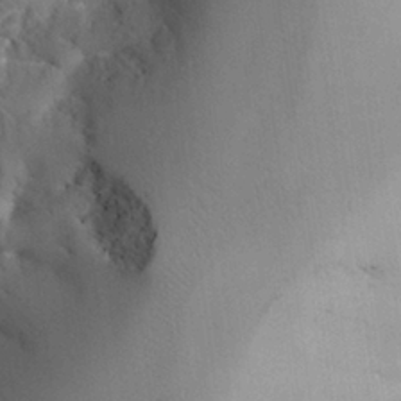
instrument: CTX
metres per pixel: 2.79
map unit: Aa
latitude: 26.4601
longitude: -133.3860
